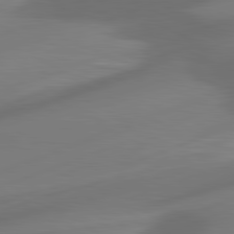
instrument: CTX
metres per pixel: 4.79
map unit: lApd
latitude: 81.0458
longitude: -82.1766
